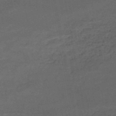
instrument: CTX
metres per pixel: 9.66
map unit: HNb
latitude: -51.5399
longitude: -39.2915
